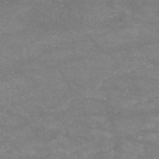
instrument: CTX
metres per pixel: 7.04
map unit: HNb
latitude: -53.3698
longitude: -41.4426
